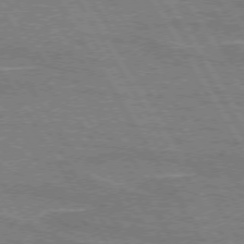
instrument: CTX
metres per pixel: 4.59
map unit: lApd
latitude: 72.9703
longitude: -55.8205
